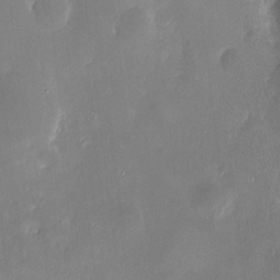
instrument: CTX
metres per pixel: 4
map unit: HNhu
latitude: 6.8947
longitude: 5.5210
